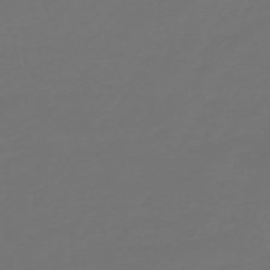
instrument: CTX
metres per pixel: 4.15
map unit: lHb
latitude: -47.3887
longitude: 75.9556
